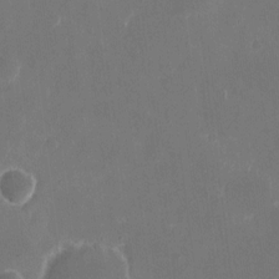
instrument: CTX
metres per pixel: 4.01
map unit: eHh
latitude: 9.8772
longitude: -69.1970
